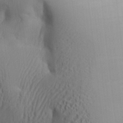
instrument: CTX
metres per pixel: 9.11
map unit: Aa
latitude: 32.0444
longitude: -140.7246
